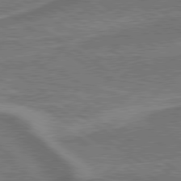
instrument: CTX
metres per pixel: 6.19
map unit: lApd
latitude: 79.6505
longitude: 173.4076
